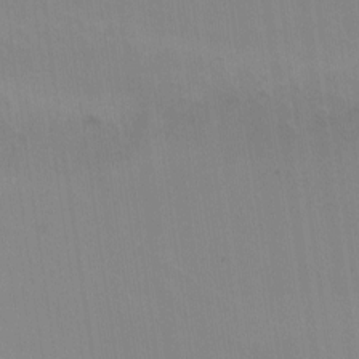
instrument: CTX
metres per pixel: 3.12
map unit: eHh
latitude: -8.7274
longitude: -68.3467
